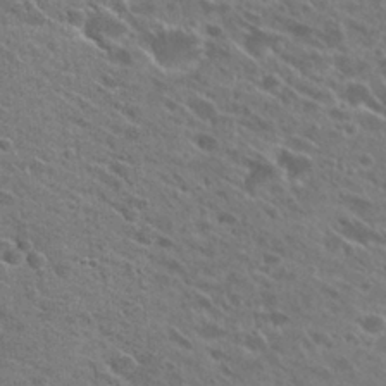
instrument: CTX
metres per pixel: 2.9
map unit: Hto
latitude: 27.7072
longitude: -45.0458
